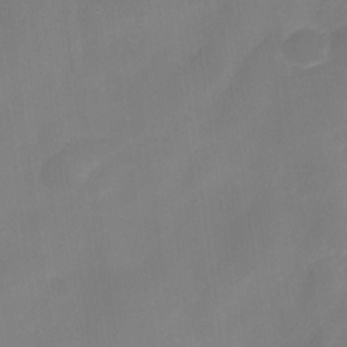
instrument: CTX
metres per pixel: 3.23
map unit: Nve
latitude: -27.4643
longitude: -148.8947
